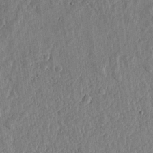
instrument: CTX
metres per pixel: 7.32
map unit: lHvf
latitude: 19.8961
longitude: -114.5356
